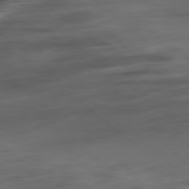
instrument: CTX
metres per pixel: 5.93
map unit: Hpe
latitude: -78.9730
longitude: -18.7057
